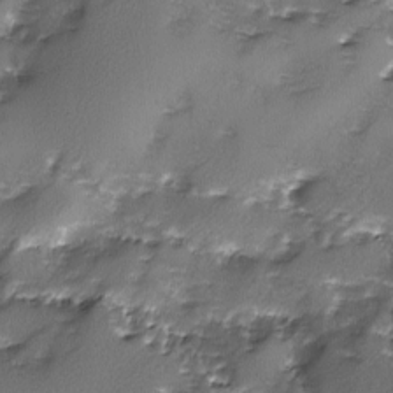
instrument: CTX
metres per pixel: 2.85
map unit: Ave
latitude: -10.0094
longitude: -117.8394
